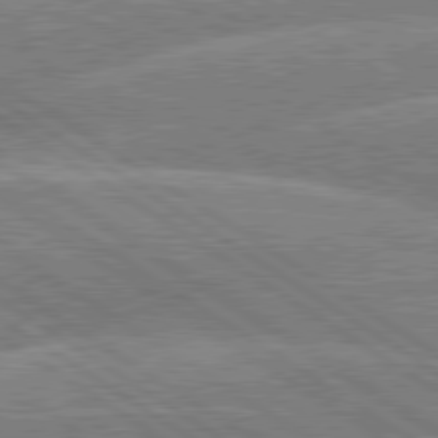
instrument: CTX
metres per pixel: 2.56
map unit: lApd
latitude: 79.7639
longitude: -157.8961
